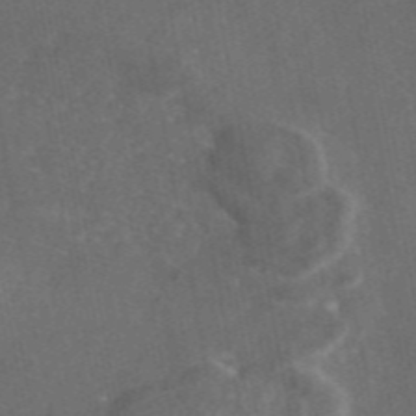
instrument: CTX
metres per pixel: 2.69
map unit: eAb
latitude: 46.1956
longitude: 116.4817
